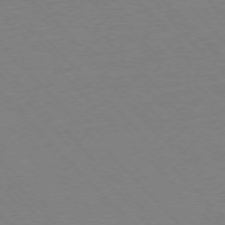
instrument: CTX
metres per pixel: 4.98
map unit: Ap
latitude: -76.3684
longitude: -85.6505
